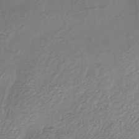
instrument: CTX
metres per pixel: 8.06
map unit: Nhe
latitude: -37.5966
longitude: -119.0080
